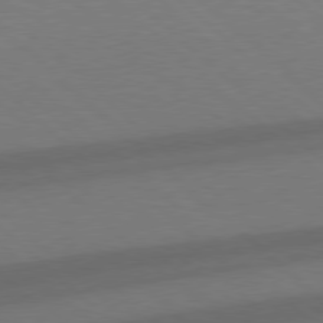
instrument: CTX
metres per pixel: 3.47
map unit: Hpe
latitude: 78.0444
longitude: -150.1955
